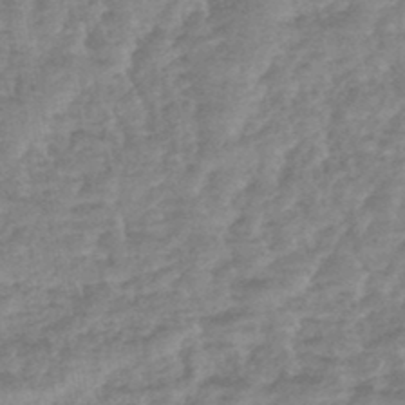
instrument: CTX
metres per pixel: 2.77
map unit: lHb
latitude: -44.4629
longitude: 79.5777
